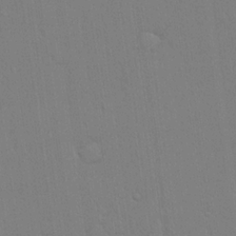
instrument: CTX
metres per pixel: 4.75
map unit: lHvf
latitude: 21.1026
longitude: 142.5762
